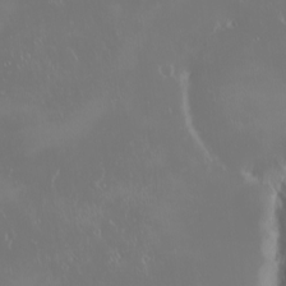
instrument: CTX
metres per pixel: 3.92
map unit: eHh
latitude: -2.6518
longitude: 20.4062
